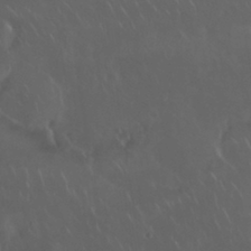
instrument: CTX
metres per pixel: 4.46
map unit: Nhu
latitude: 29.9339
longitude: -58.6680
